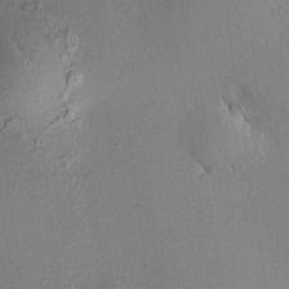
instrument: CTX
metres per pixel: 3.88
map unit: HNhu
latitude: 8.2145
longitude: 14.3684
